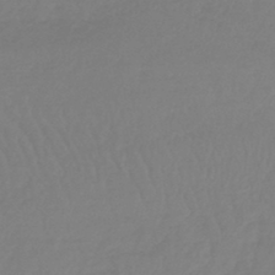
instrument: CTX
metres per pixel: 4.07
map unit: lHb
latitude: -44.5763
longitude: 70.9731
